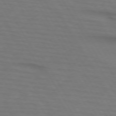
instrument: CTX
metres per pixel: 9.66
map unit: lApd
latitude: 73.2726
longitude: -74.7246
